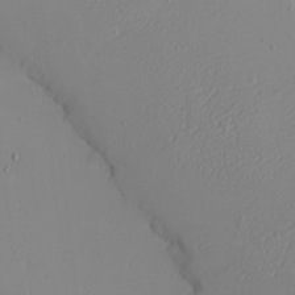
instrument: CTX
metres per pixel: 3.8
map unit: eHh
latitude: -5.5966
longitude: -80.5546
